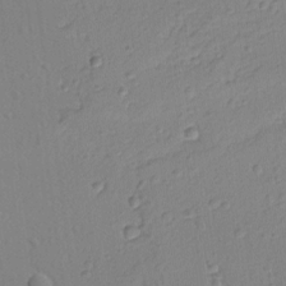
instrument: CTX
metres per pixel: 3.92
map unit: lAvf
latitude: -9.4076
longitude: -120.8002
